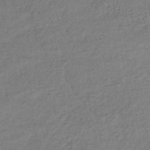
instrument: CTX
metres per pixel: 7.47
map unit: lHb
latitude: -40.9164
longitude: 69.4076
